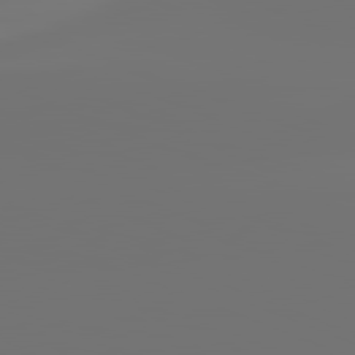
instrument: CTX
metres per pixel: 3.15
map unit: lApd
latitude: 82.1388
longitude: -153.1970
